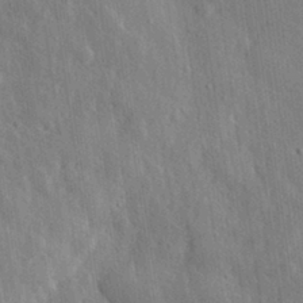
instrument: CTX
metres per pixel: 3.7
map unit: eHh
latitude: 31.1404
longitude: -80.1389
